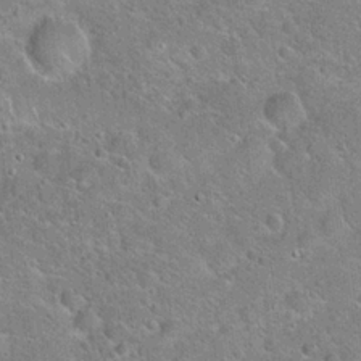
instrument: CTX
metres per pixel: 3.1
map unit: Hto
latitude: 20.5546
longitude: -51.0836
